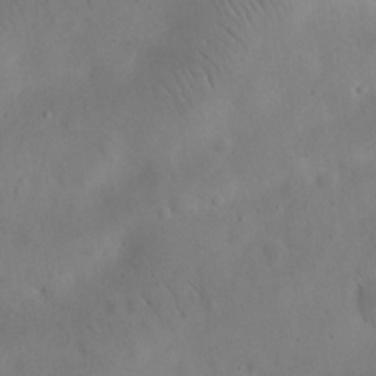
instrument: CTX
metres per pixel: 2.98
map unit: eHh
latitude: 25.5371
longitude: -67.7638
